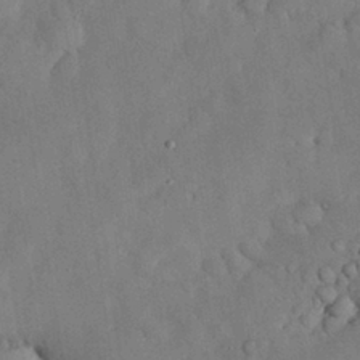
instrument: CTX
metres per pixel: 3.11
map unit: Nhu
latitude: 28.2144
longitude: -69.1403
